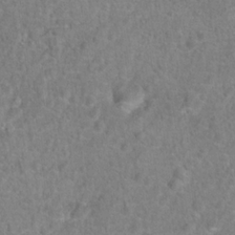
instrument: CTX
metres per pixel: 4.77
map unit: Hto
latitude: 16.8947
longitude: -41.7638
